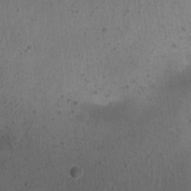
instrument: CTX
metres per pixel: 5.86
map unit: Nhu
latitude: 22.4601
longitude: -71.5371
